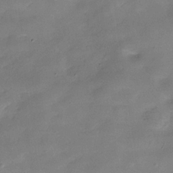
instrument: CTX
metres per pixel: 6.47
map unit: Hve
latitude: -31.1620
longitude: 93.4643
